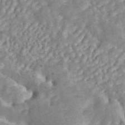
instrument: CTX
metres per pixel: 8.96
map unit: ANa
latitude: 45.4804
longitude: 23.8234
